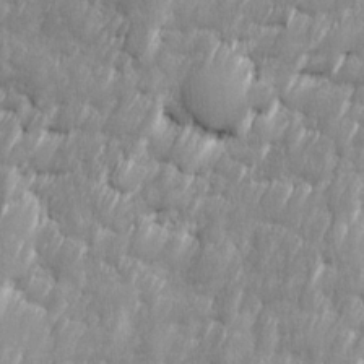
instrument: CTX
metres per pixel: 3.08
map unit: Ave
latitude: 16.3278
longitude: -135.6316
